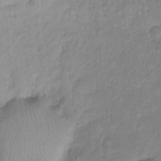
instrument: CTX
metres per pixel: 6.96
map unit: Ht
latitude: -1.9556
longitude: -33.0836
